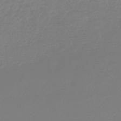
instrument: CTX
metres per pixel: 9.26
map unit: lHb
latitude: -45.8422
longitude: 65.5777
